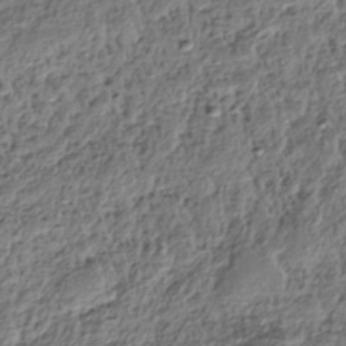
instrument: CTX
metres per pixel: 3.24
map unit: HNhu
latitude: -39.0298
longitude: 107.4077
